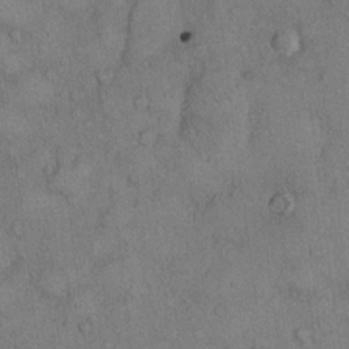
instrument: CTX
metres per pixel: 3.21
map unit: Hto
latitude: 11.4049
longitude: -59.2915
